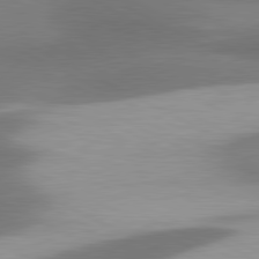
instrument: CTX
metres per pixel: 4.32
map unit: lApd
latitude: 80.7435
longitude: 175.7288
